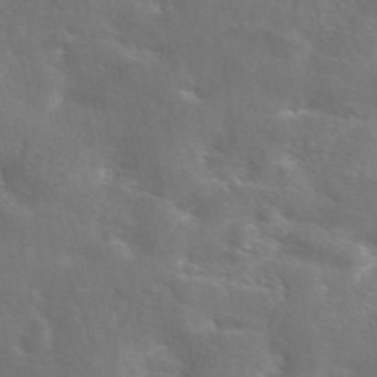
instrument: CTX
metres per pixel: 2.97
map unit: eAb
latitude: 45.4993
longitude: 125.5210
